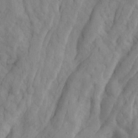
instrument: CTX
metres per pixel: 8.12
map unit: Ave
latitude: 21.8206
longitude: -130.4979
